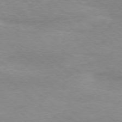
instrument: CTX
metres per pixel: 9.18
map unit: Ap
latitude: -77.5777
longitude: -92.8569
